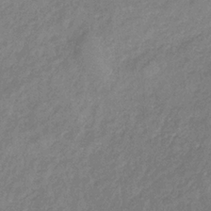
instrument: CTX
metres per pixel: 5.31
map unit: HNb
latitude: -34.8219
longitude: 55.4643
